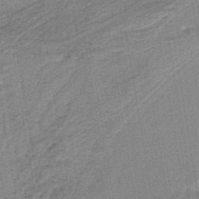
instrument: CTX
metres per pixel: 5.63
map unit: lHb
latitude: -40.0094
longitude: 55.0109
